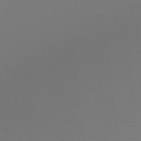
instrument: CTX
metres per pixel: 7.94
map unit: Htu
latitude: -12.2173
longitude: -71.1781
